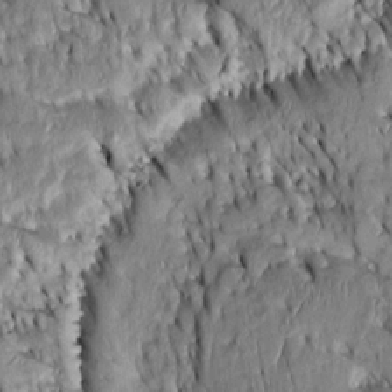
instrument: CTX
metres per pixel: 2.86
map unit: Htu
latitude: -3.8422
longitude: 151.8233
